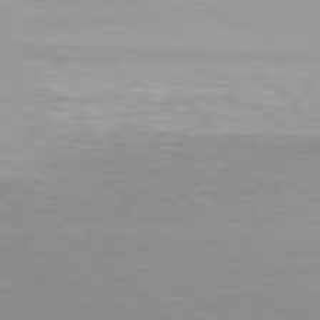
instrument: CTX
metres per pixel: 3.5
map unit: Hpe
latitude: 78.4412
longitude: -170.8758
